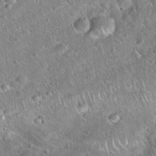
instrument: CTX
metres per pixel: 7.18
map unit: Hto
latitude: 20.2523
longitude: -52.8947
